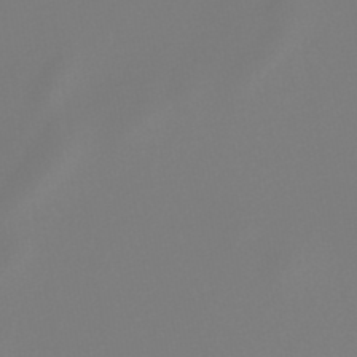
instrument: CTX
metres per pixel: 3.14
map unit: lHb
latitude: -46.8408
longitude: 72.5007
